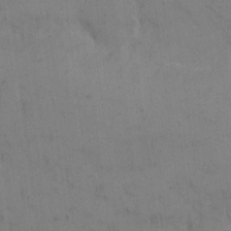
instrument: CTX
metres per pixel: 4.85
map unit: eHh
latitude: 10.3467
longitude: -63.1781
